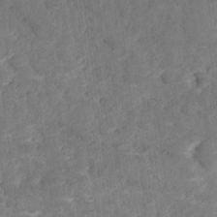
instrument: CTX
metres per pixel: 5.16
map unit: Ave
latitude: 18.4979
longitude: -135.4237
